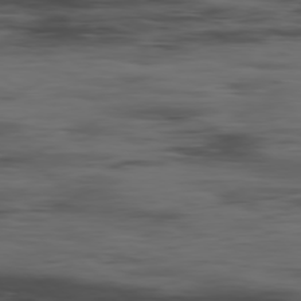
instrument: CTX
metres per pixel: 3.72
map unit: Hpe
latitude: -78.4251
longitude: 15.3510
